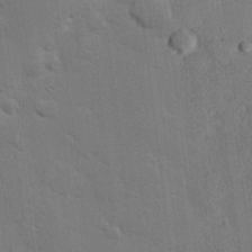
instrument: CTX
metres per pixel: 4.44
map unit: eHh
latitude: 26.5735
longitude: -81.6127
